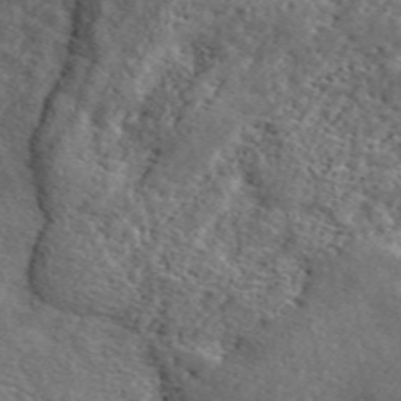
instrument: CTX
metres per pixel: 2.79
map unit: ANa
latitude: 50.0633
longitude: -74.6113
